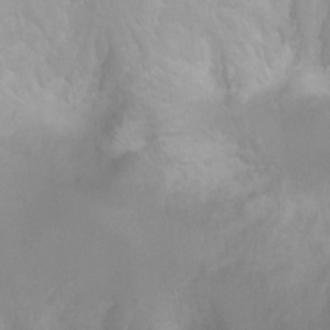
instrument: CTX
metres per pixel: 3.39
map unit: Ht
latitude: 2.3278
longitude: -24.5923
